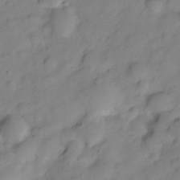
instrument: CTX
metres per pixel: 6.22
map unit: Hve
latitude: -28.7463
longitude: 93.5210
